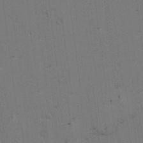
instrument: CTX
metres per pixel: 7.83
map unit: lAvf
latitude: 25.9528
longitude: -111.7072
